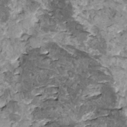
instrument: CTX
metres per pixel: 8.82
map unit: HNhu
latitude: 1.1781
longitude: 5.4454
